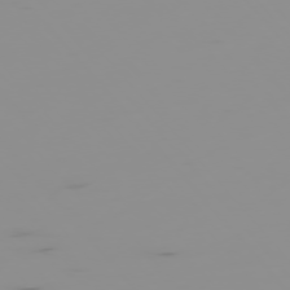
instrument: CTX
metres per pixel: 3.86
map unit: Hpe
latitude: -75.9745
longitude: -9.7261
